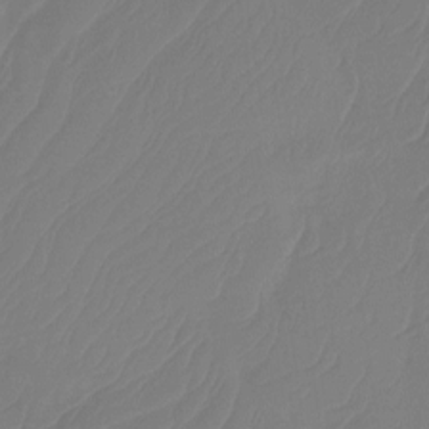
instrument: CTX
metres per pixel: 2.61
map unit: Htu
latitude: -14.3496
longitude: -49.5749
